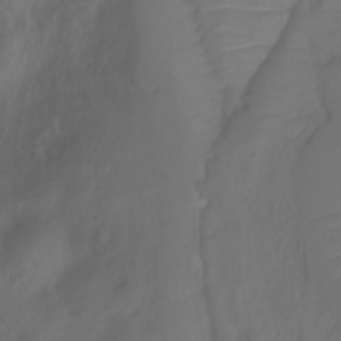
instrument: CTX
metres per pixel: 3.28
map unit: Ht
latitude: 0.7435
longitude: -36.5168
